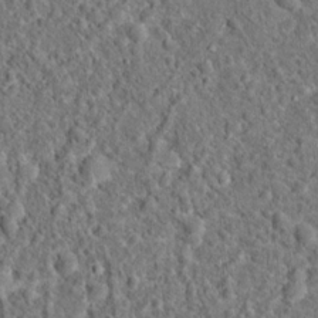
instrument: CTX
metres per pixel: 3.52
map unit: Hto
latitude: 15.7261
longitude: -39.1025
